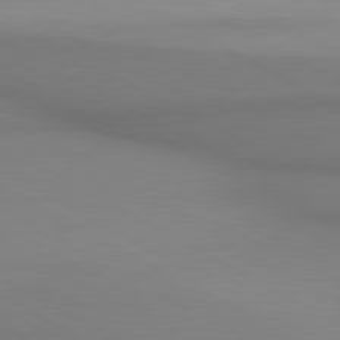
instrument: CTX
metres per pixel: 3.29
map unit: lApd
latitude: 80.5546
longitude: 146.1039
